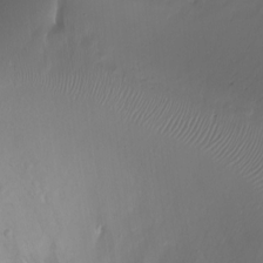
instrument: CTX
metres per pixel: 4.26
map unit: Ht
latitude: -16.5952
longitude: -41.6504
